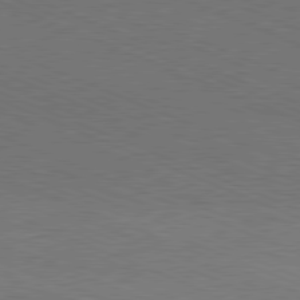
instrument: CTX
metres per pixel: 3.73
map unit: Hpe
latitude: -81.8800
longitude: 16.5763
